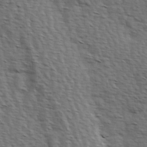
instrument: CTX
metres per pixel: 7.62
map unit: Hve
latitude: 2.6301
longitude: -123.1403
